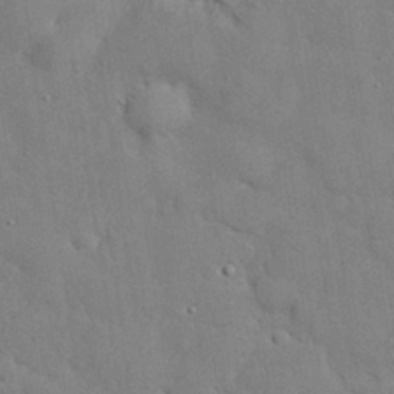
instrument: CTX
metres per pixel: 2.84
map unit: eHh
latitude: 30.3279
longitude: -82.8757
